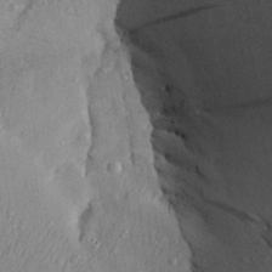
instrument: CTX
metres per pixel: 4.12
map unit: Aa
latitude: 27.8583
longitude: -136.3279
